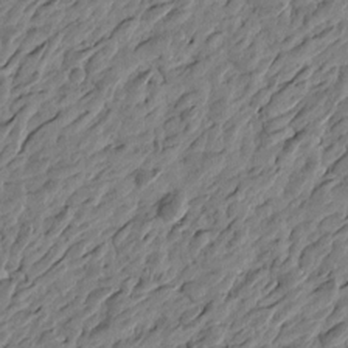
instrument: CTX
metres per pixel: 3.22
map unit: Htu
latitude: -3.6343
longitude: -179.6127
